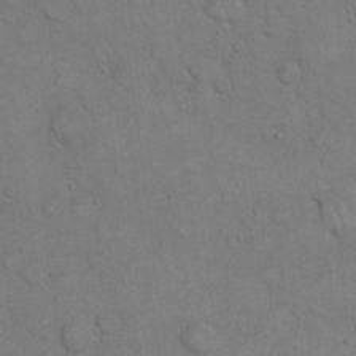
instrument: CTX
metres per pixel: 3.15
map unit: eHh
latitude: 21.4994
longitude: -59.4049
